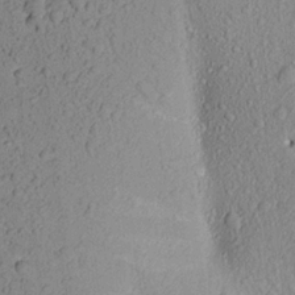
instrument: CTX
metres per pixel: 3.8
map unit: Aa
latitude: 17.7828
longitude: -147.2537
